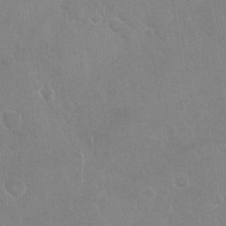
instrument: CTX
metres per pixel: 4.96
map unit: Nhu
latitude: -30.0472
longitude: -61.8583
